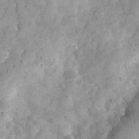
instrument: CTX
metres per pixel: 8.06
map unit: eHh
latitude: 33.7072
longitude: -70.0822
